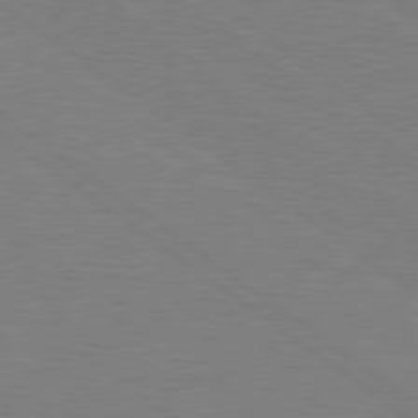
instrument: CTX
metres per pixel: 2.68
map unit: Hpe
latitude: 78.7058
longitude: -149.3293
